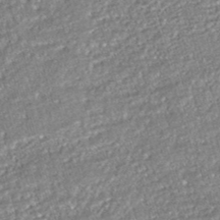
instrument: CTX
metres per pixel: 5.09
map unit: HNhu
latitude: -46.8786
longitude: 99.4643
